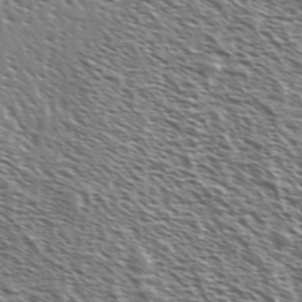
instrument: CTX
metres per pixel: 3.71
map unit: Ave
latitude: 37.2726
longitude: -111.7072
